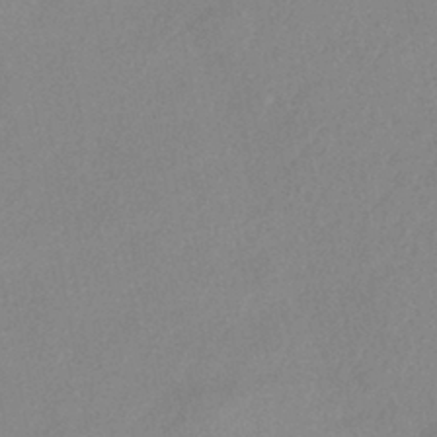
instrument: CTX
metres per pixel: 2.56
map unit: eHh
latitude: -40.8975
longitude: 120.3684
